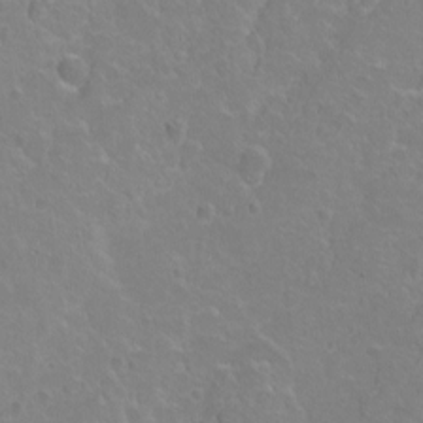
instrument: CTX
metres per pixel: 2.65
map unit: Hto
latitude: 2.5734
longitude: -33.2348
